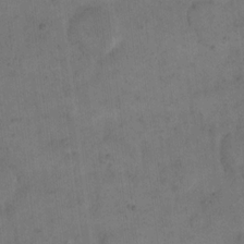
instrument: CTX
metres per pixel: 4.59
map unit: eHh
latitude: 14.2901
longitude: -66.8758
